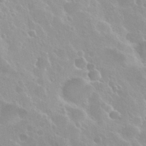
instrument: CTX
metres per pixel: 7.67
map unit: Nhu
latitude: 29.2537
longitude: -54.9325
